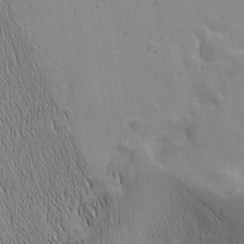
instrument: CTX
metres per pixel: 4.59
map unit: Nhu
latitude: -5.7666
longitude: -152.2901
